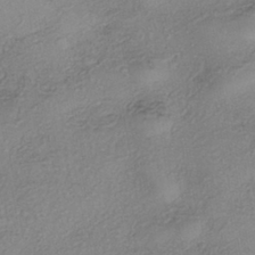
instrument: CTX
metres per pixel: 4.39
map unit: eHh
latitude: -42.1605
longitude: 119.8989
